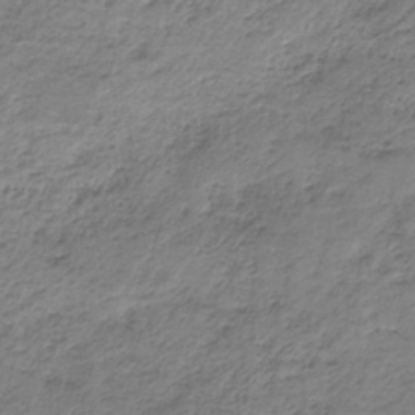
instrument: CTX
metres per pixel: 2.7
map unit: HNb
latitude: -33.4266
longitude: 58.2550
